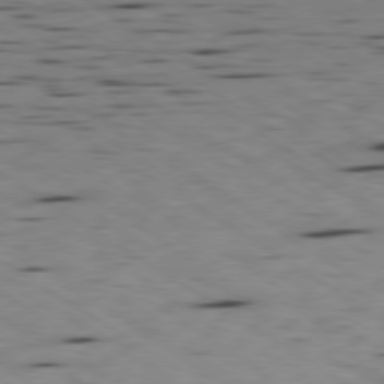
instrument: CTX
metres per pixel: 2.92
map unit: Ap
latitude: -80.1417
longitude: -101.3293
